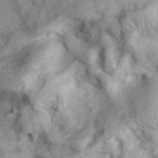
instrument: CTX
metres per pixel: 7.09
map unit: eHh
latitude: 34.9891
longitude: -68.5357
